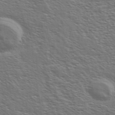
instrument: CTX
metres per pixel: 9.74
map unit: Ave
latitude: 37.6316
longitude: -109.1781
